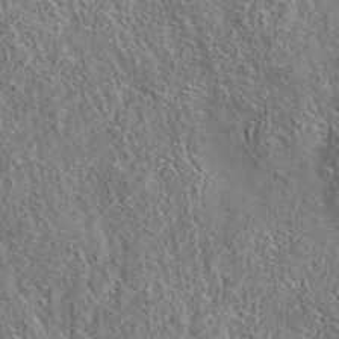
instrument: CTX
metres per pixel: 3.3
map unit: eAb
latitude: 35.5182
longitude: 114.4818
